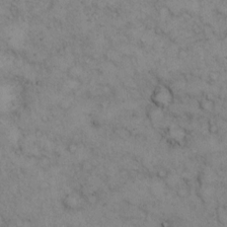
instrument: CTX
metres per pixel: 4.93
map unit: eHh
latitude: 14.3657
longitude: -63.6127
